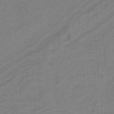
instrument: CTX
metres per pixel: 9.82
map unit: HNb
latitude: -39.0864
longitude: 54.1228
